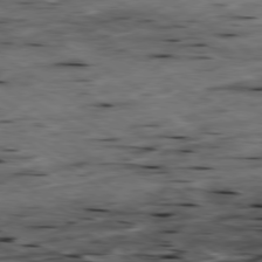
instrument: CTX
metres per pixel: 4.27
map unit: Hpe
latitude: -79.2942
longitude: -21.4238
